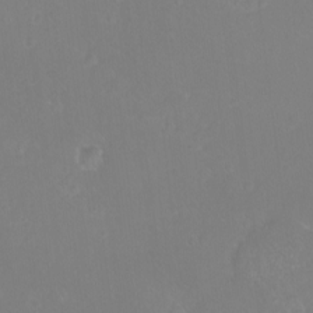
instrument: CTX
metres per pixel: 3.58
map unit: eHh
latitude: -11.0487
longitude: -64.7246
